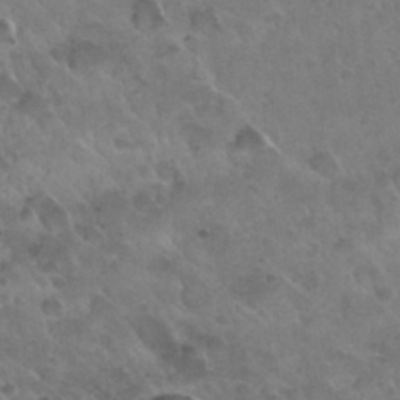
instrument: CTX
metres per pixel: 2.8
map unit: Nhu
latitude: 30.2145
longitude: -54.1200
